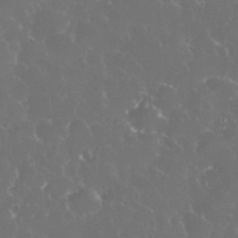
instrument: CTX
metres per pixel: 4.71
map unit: eHh
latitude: 34.5168
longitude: -63.1970
